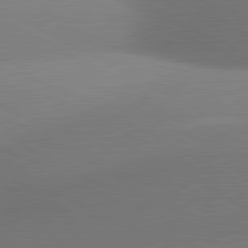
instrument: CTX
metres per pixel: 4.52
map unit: lApd
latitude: 81.0269
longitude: 133.5211
